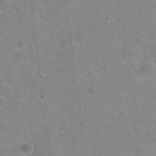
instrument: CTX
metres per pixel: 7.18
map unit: Hto
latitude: 22.4601
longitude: -52.5924
